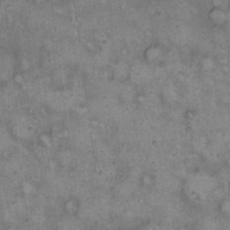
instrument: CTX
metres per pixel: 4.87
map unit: eHh
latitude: 14.6113
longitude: -64.4223
